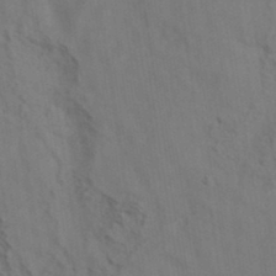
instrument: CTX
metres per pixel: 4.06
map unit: eAb
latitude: 35.2159
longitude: 111.5966
